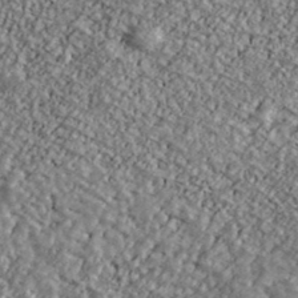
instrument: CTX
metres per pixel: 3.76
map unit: Ave
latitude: 40.6679
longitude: -111.2537
